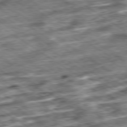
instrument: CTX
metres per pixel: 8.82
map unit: Ap
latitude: -79.6344
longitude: -49.7828
